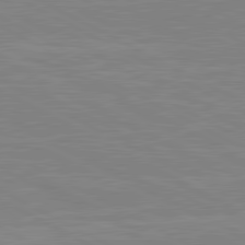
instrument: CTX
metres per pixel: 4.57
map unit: lApd
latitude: 80.7435
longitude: 170.6708
